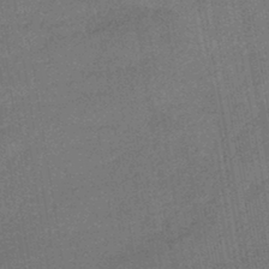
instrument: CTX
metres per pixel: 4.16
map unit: HNhu
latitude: -44.7274
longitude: 91.1431
